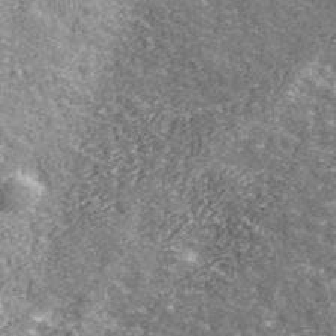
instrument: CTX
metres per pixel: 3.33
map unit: eHh
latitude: 43.5938
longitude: -90.5357
